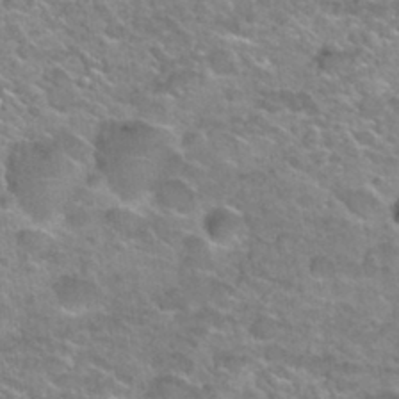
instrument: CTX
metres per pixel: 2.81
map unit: Nhu
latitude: 31.4805
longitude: -53.3860
